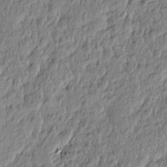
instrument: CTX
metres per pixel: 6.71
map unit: Htu
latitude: -5.0297
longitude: 177.1242
